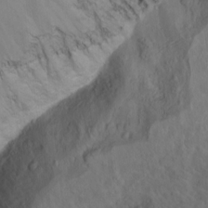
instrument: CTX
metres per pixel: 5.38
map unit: Ht
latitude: 9.2726
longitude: -33.2537
